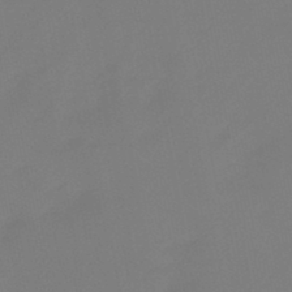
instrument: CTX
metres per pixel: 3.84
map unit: HNb
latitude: -46.1417
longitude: 56.6140
